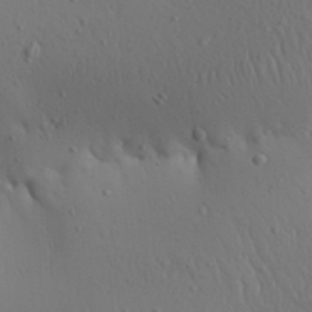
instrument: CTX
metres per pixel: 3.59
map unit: Aa
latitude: 30.2901
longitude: -146.2523
